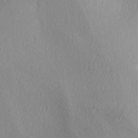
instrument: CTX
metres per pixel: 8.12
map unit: lAa
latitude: -5.6344
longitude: -122.6301
